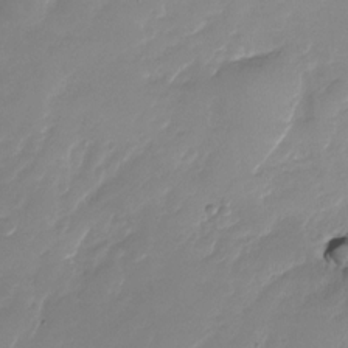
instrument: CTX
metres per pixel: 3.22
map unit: Nhu
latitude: -28.7463
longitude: -66.0822
